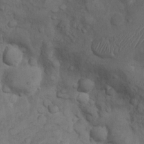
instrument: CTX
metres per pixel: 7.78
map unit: Nhu
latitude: 9.1403
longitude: -25.0647
